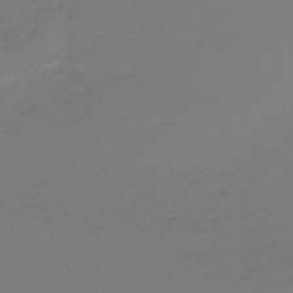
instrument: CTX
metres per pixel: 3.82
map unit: lHb
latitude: -45.0298
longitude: 68.4440
